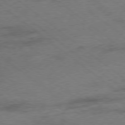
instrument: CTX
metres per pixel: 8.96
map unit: Ap
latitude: -78.9541
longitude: -50.2522
